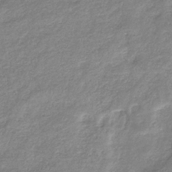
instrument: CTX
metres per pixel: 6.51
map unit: eHb
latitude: -36.6896
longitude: 75.1432
